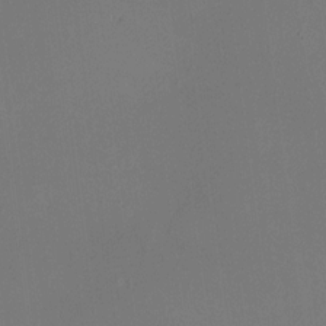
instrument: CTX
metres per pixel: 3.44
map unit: HNhu
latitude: 9.9528
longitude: 16.3873
